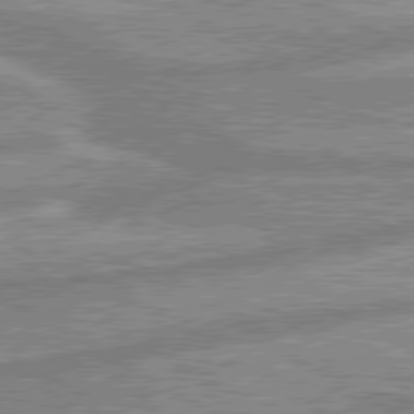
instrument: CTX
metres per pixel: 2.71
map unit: lApd
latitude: 80.0633
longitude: -171.8583
